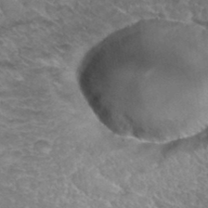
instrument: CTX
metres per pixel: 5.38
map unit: Hto
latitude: 35.4426
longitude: -45.2726
